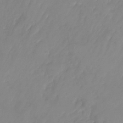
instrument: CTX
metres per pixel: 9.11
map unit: Nhu
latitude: -24.5574
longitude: -69.3482
